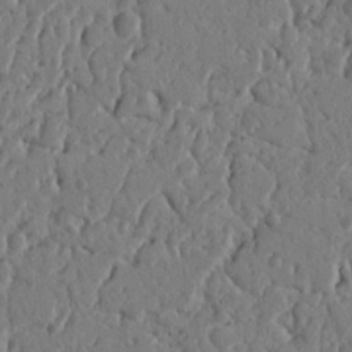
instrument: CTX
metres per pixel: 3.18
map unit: Nhu
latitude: 14.9136
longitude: -78.0822
